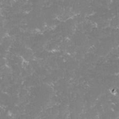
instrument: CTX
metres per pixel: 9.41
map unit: lHvf
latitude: -15.7289
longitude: -101.3860
